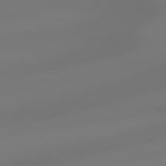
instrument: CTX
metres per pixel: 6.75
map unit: Hpe
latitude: 78.8947
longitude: -128.5546
